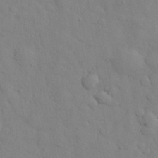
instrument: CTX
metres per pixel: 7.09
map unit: eHh
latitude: 27.1025
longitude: -75.6316
